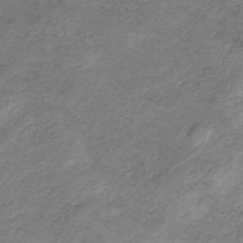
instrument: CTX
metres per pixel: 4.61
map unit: HNb
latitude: -32.5952
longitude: 61.4643
